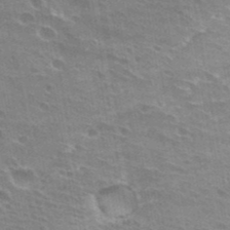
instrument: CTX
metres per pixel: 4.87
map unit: Hto
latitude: 32.1956
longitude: -41.2348
